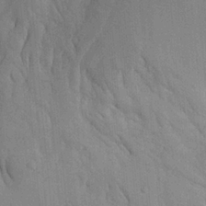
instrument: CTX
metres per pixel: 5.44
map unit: Ave
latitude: 23.5371
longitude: -133.8583
